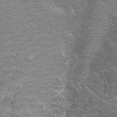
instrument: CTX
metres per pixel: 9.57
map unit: Htu
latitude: -5.6910
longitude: -72.2901
